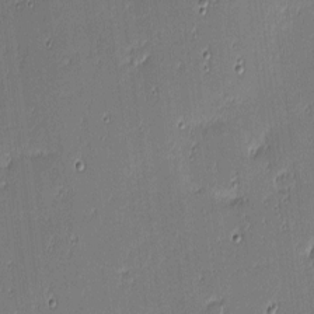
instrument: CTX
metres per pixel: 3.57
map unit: eHh
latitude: -3.7099
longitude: -82.5545
